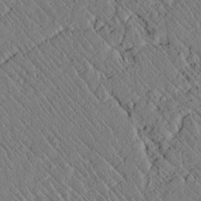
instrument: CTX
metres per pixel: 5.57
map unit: lAvf
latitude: 7.5182
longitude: 159.5399
